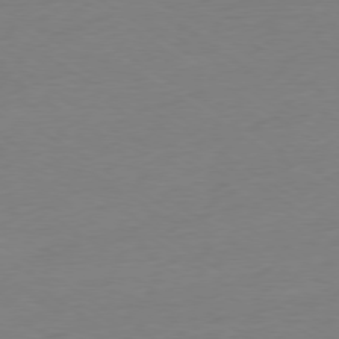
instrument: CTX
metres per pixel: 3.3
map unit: Ap
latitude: -78.4251
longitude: -58.4223
